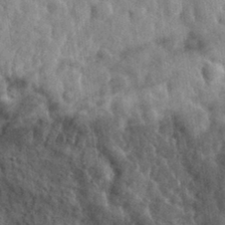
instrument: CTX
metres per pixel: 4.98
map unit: eHh
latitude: 31.9151
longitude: -73.2348
